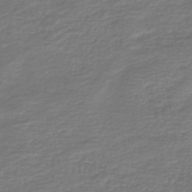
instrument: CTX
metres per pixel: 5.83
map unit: HNb
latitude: -42.8030
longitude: 50.0850
